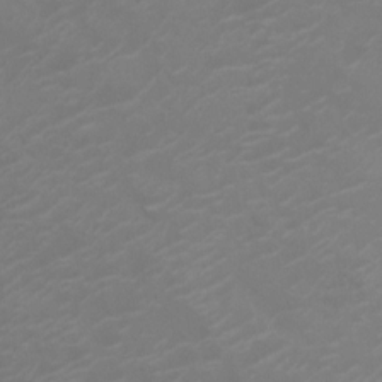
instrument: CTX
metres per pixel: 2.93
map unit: Nhu
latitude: -10.7463
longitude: -20.5168
